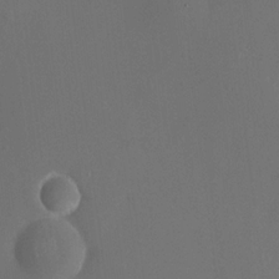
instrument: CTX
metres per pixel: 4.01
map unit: HNhu
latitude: 13.3104
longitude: 13.0298
